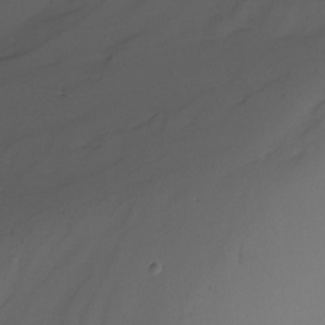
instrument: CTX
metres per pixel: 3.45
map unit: Nhu
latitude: -14.8975
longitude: -57.3292
